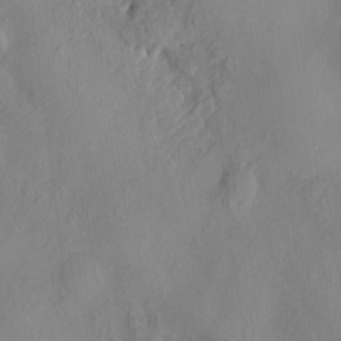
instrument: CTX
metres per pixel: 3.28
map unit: HNhu
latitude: 3.6505
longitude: -5.0080
